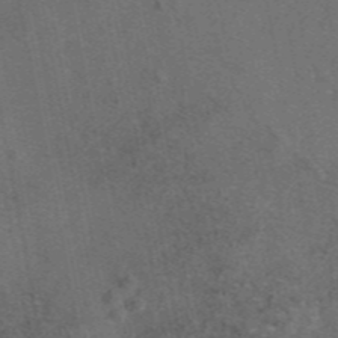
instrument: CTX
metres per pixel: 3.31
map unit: eAb
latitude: 46.9703
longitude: 108.5385
